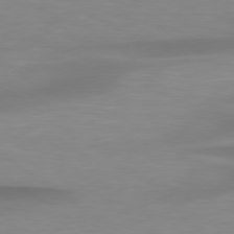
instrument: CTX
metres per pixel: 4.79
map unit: lApd
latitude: 79.3482
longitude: -92.2333
